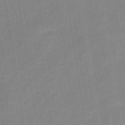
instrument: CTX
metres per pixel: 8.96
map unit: eHb
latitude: -36.2172
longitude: 74.0850
